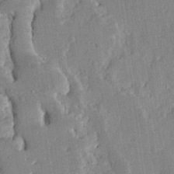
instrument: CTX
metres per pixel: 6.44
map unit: Ave
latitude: 12.5735
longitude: -137.7072
